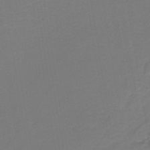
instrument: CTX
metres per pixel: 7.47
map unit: lHb
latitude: -42.6707
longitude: 64.1984
